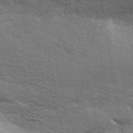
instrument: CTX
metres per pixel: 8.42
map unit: ANa
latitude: 38.8191
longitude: 20.4440
